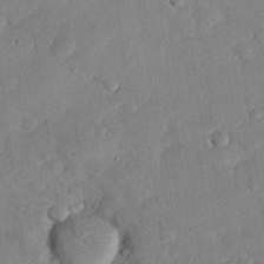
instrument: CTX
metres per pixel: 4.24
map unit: eHh
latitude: 26.4034
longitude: -81.1781
